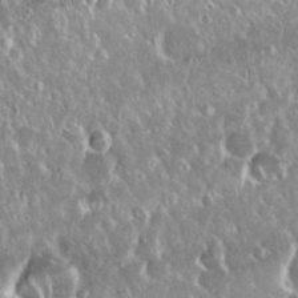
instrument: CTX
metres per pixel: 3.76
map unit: Nhu
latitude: 28.7624
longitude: -62.1767
